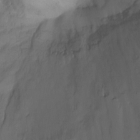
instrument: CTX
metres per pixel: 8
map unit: Nhu
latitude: -17.5966
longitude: -45.4993
